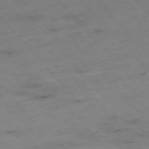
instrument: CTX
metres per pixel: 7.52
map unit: Hpe
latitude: -76.6896
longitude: -17.9528
